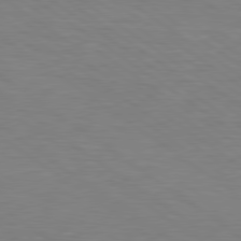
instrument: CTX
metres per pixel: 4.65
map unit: Hpe
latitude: 79.0837
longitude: -122.6490
